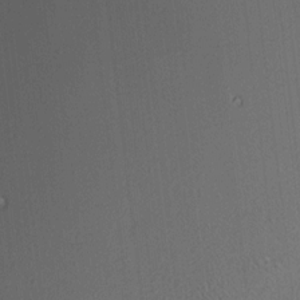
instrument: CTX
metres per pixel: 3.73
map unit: HNhu
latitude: 7.7261
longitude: 14.6330
